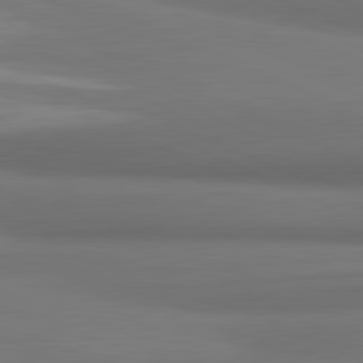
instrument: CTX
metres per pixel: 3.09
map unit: lApd
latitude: 81.6883
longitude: 172.7463
